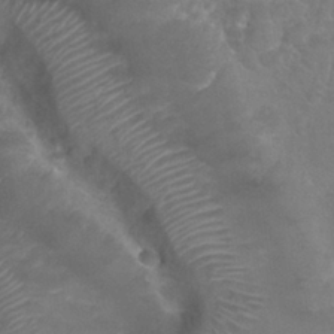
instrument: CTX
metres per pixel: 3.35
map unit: Nhu
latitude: 25.7071
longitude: -53.6505
